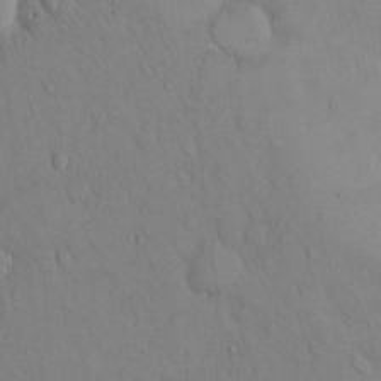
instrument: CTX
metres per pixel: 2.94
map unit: Hto
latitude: 13.5938
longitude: -61.6127
